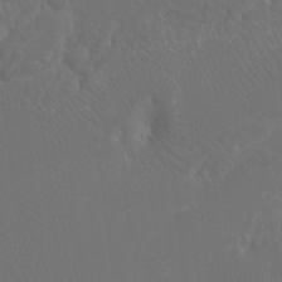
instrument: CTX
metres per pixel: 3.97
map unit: Htu
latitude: -13.3699
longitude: -47.8962
